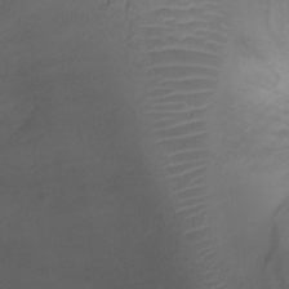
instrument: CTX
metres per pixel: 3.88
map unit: Ht
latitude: -2.5951
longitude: -18.8569
